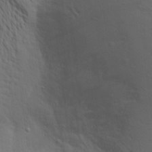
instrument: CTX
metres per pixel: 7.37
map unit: Aa
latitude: 15.6505
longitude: -147.5560
